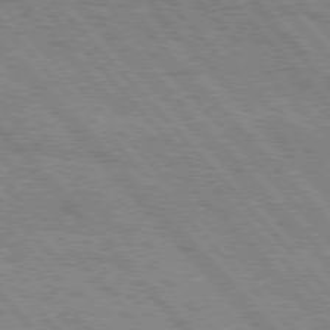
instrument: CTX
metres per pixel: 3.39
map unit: Hpe
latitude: 76.2711
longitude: -151.0080
